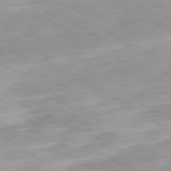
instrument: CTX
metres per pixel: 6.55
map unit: Ap
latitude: -80.3118
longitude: -67.3292
